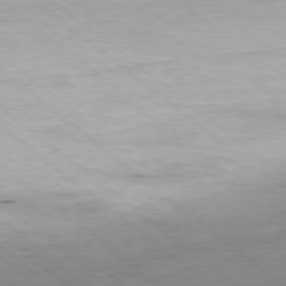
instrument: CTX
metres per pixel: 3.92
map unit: Ap
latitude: -78.2172
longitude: -82.1955
